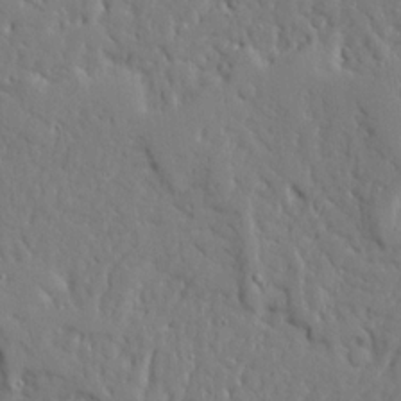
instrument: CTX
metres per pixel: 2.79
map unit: Ave
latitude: 17.2726
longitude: -141.2159
